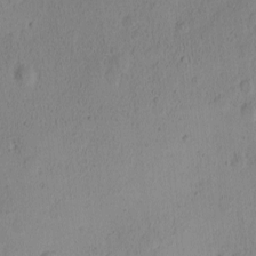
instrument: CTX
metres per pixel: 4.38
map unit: Ave
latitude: -8.5952
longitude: -121.8017
